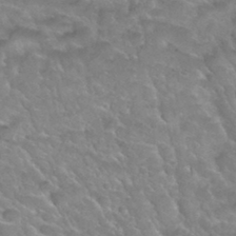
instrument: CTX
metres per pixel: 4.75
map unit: Hto
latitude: 32.0633
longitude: -48.5546
